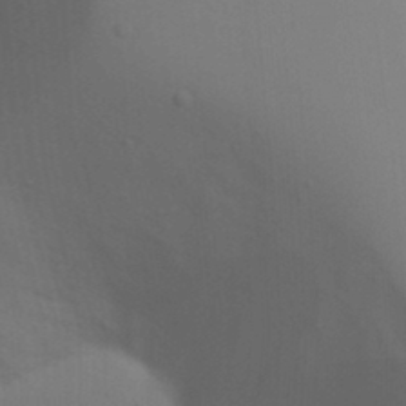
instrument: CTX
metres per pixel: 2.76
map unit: Nhu
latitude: 18.8380
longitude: -73.5372
